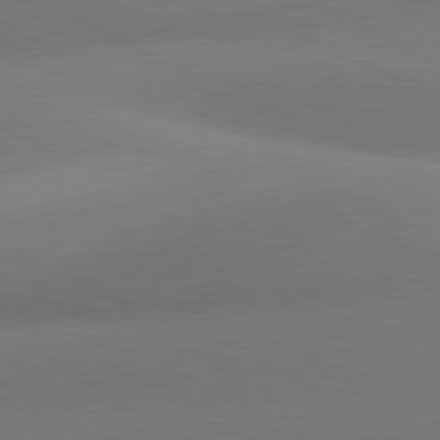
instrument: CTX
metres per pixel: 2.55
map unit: lApd
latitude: 80.9325
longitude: 130.5007
